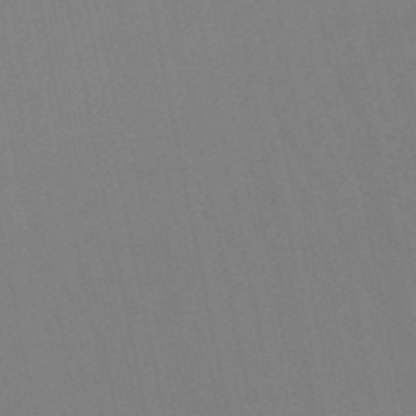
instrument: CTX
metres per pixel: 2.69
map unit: lHb
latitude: -50.2928
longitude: 71.2187
